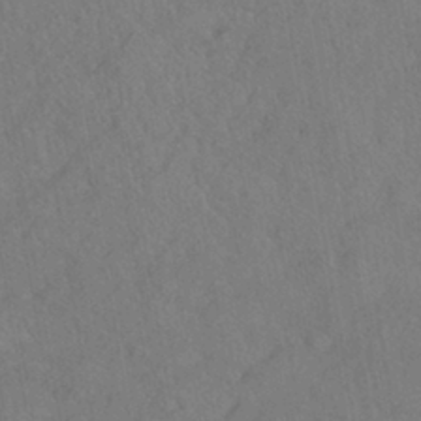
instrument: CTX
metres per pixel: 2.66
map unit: HNhu
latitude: -39.6155
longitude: 107.2565
